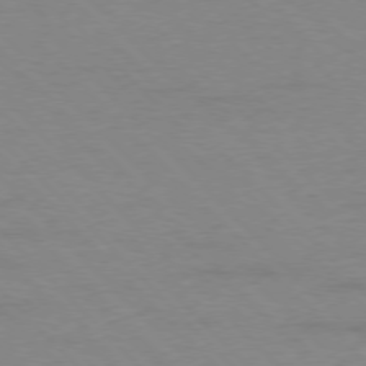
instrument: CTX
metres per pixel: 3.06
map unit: Ap
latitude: -77.5399
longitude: -87.4993
